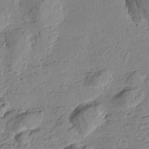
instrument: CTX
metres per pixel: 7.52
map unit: Htu
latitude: -2.3306
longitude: -175.7828
